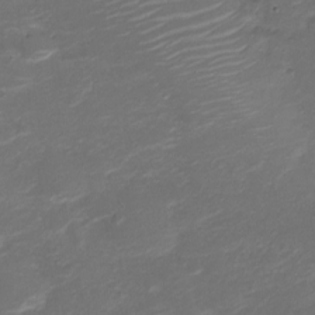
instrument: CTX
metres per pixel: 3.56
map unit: Nve
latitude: -20.3495
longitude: 103.9745
